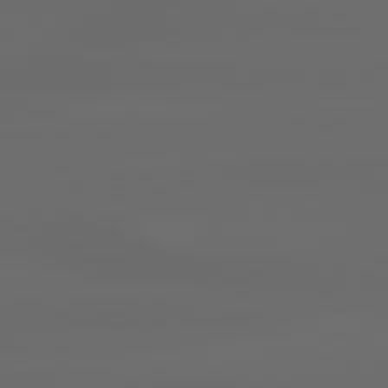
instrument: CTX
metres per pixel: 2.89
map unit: lApd
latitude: 79.7261
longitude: -139.5560
